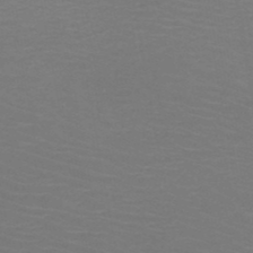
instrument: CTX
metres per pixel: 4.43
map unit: HNb
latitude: -48.9164
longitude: -46.3468
